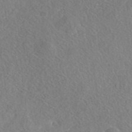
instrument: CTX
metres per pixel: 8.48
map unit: Nhe
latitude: -42.0661
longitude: -110.9136
